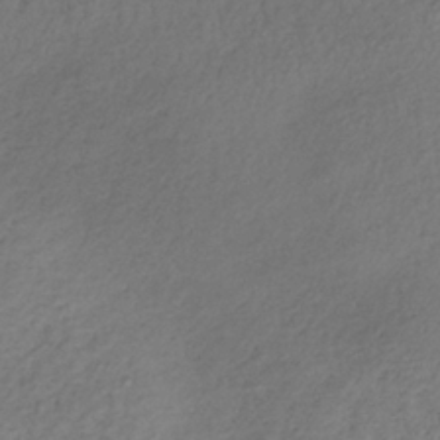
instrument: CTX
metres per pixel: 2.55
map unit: lHb
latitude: -35.8989
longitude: 68.1794
